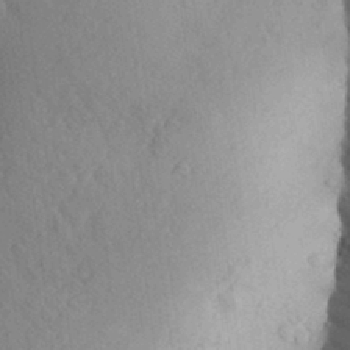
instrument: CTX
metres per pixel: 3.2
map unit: Aa
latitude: 28.7246
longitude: -148.3089
